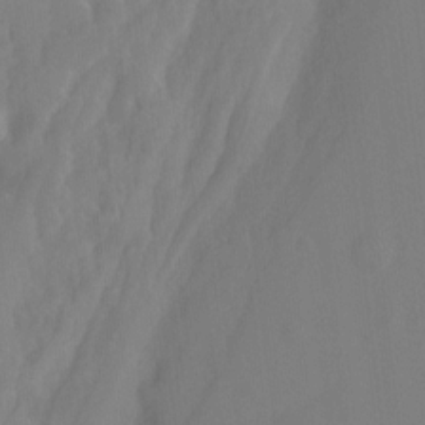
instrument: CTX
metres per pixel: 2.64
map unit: Hto
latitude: -8.1606
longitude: -41.2348
